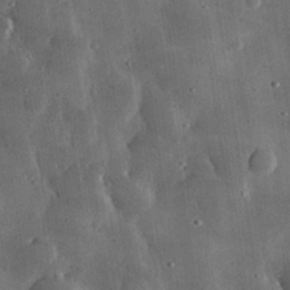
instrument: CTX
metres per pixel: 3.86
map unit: lHvf
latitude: 31.8017
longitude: -88.5546
